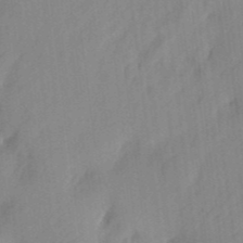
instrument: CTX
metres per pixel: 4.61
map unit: eHh
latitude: 5.6127
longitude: -73.9528
